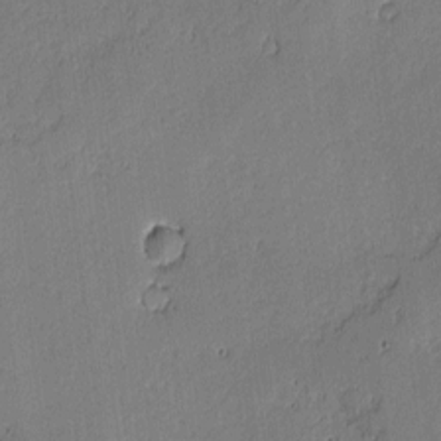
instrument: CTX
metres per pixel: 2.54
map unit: lAvf
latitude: -0.9164
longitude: -106.1578
